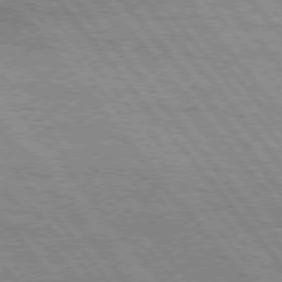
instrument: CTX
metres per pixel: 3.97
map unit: Hpe
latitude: 75.8394
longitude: -153.0270
